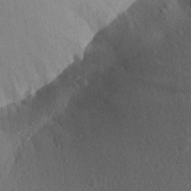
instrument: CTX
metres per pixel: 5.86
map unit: Aa
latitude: 28.2144
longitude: -144.2522
